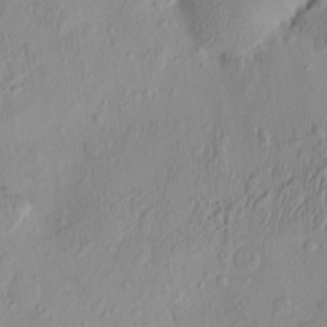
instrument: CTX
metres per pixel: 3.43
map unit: eHh
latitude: -1.1432
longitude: 15.3510
